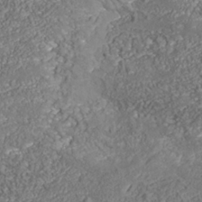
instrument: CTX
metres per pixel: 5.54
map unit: Nhu
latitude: -39.2565
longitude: -84.5168
